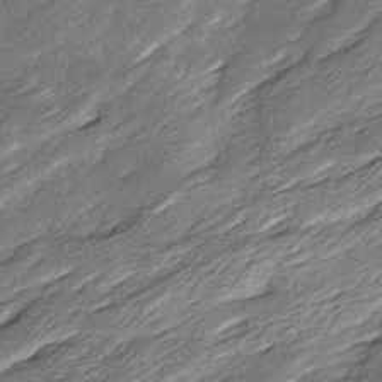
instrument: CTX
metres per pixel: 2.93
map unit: Ave
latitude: 16.1011
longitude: -137.0459
